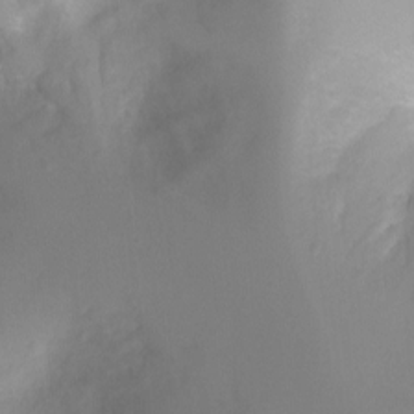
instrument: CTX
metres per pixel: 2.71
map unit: Ht
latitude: -0.9542
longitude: -18.9891
